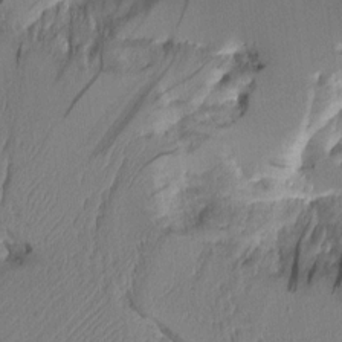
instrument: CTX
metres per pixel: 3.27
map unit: Aa
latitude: 10.5735
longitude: -127.1214
